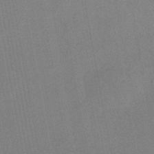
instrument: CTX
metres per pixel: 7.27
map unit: eHb
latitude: -44.1039
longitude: 86.2740
